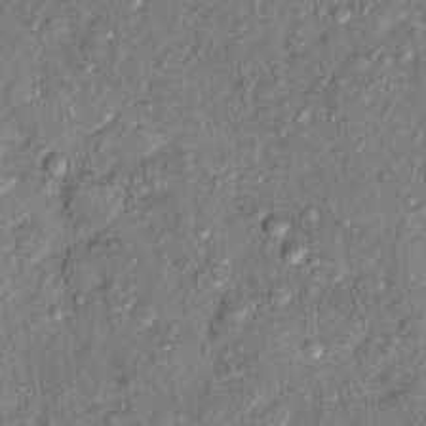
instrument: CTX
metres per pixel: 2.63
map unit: Hto
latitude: 10.5924
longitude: -37.5371
